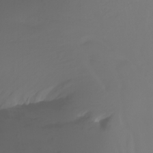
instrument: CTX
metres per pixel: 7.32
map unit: Nhu
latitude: -11.8045
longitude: -63.9528
